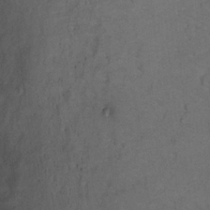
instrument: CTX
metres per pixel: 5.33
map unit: Ht
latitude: 1.5182
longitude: -33.3860
